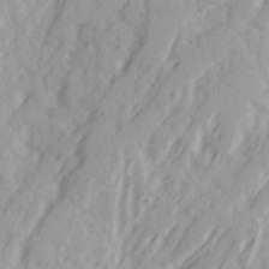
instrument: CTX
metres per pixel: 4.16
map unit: Ave
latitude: 21.7261
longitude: -131.8773
